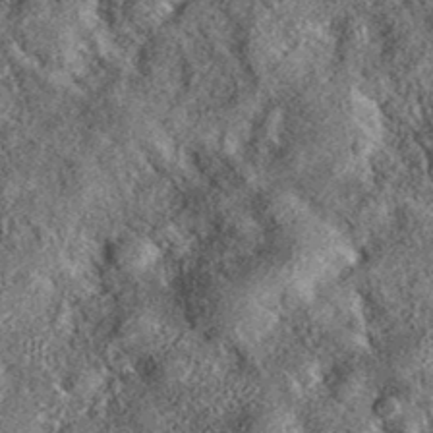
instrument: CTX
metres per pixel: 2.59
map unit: eAb
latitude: 36.8569
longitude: 107.0675
